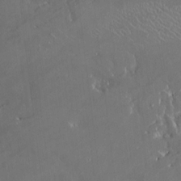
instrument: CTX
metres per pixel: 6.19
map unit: HNhu
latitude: 4.3467
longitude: 13.7856
